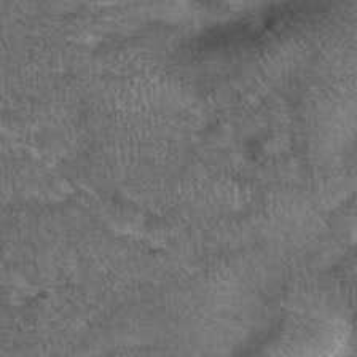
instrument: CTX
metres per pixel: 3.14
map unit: Nhu
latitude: 28.7246
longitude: -49.7261
